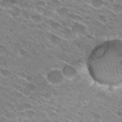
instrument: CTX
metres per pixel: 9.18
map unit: Hto
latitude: 28.6112
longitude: -43.8961
